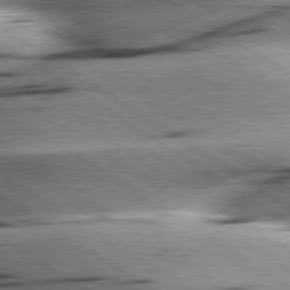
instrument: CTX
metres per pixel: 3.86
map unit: lApd
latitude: 79.5371
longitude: -155.8394
